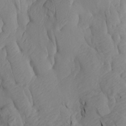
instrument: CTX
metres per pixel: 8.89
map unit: Aa
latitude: 19.3481
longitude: -146.5168
